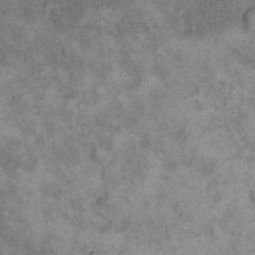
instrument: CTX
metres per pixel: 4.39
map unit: eHh
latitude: 17.5938
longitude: -62.3468
